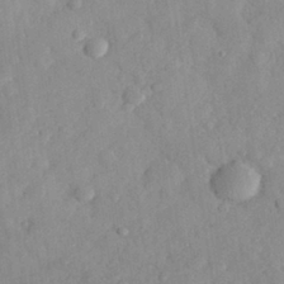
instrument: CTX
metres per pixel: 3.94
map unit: eHh
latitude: 30.1011
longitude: -73.4994
